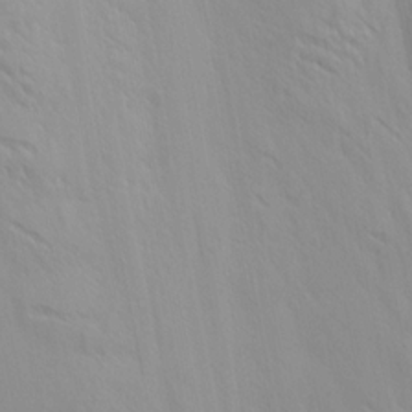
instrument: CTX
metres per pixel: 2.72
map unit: Ave
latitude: 15.4805
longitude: -129.9906
